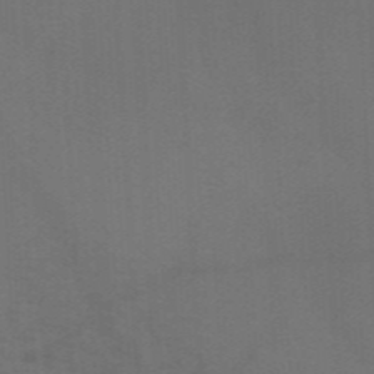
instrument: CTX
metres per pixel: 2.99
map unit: HNb
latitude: -46.2550
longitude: -45.9339
